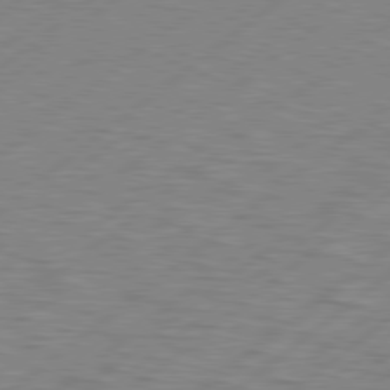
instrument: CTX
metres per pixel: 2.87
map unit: Hpe
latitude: 78.8569
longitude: -120.9325
